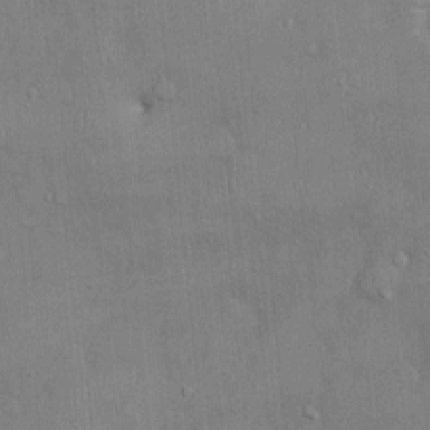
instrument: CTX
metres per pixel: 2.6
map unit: Ht
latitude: -3.7855
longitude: -14.5924
